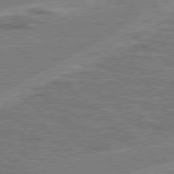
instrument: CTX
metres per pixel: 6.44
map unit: Hpe
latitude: 78.2523
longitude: -157.7260
